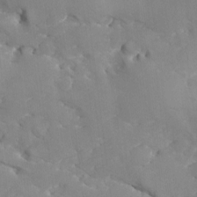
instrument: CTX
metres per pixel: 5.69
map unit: Ave
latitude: -9.0864
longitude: -117.4426
